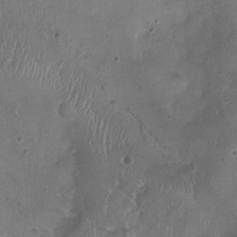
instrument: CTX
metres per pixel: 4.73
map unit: HNhu
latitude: -3.5021
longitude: -2.9702
